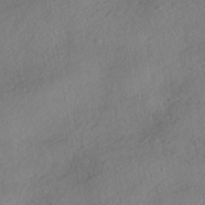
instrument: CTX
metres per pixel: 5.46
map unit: HNhu
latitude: -42.3117
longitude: 105.5966
